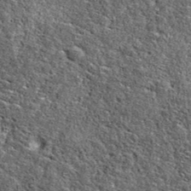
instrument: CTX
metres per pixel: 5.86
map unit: eAb
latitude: 39.2159
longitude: 106.3495
